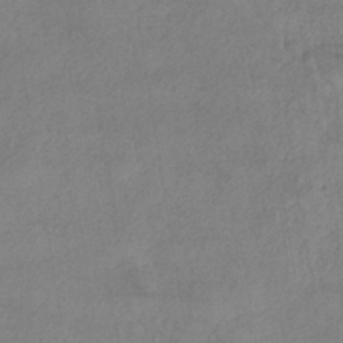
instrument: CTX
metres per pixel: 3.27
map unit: eHh
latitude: -41.9367
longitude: 119.4265
